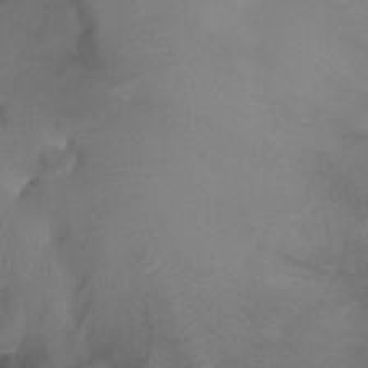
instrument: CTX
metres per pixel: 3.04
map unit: Ht
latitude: -7.1431
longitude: -27.5182
